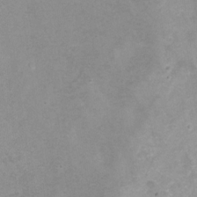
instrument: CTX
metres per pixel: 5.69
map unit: Hto
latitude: -7.1998
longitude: -39.5371
